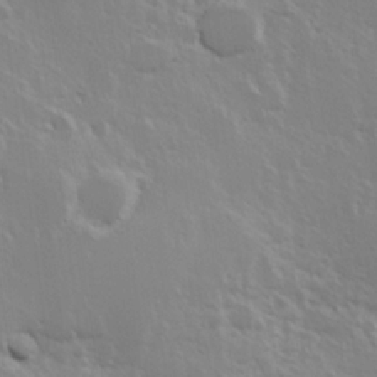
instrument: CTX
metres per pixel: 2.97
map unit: Hve
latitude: 24.1766
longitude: 145.4454
